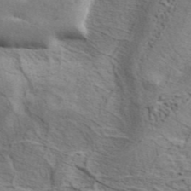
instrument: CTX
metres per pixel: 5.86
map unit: ANa
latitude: 42.5735
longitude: 47.1998
